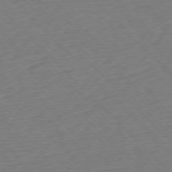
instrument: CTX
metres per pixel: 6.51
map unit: Ap
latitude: -76.8975
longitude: -92.3467
